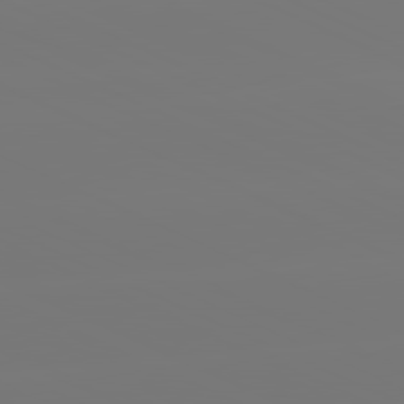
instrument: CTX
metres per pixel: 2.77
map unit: lApd
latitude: 81.3671
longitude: -148.9892
